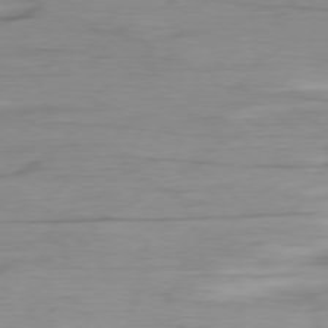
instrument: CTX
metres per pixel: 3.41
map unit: Ap
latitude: -78.6896
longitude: -77.9150
